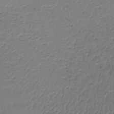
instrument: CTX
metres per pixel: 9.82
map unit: lHb
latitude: -43.3320
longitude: 58.8407
